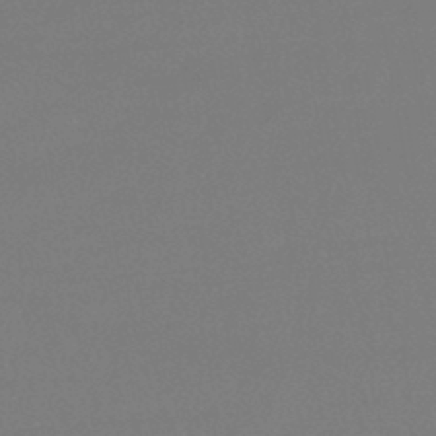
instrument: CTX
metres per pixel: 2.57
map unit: lHb
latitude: -45.4454
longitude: 63.1242
